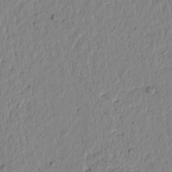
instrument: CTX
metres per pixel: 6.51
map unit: lAvf
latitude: 6.4223
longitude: 164.2173
